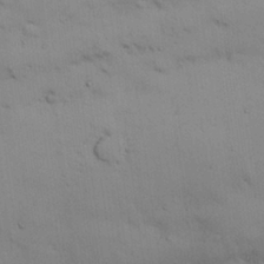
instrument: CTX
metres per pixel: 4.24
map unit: Nhu
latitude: 25.8205
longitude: -70.2900
